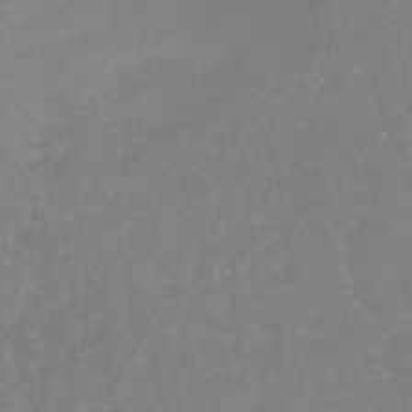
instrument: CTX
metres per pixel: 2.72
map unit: lHb
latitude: -41.1809
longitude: 65.3321
